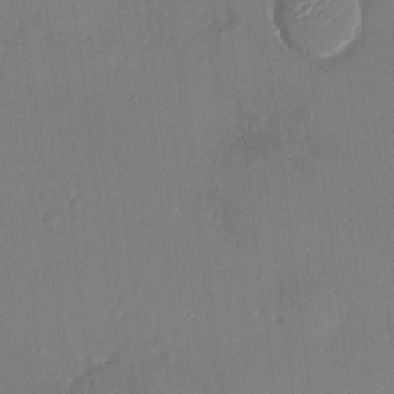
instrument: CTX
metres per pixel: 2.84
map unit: HNhu
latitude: 7.6883
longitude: 3.5399
